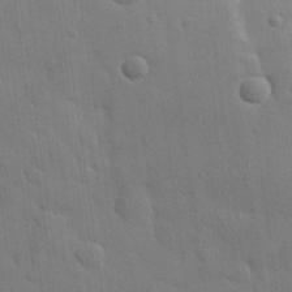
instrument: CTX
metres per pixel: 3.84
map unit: Nhu
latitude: 26.2901
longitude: -73.0648
